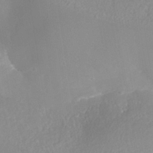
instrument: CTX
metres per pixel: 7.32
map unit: Nhe
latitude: -37.9178
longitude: -119.9339
